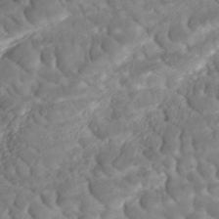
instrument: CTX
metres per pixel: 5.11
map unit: ANa
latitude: -42.0661
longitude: 109.5210
